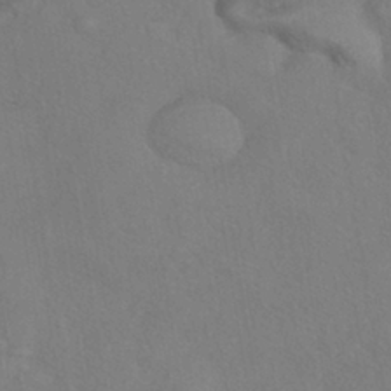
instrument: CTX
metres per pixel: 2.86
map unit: eHh
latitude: -41.6155
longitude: 122.2173
